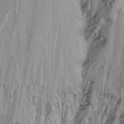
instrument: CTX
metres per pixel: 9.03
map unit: Nhu
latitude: -13.8800
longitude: -60.4601
